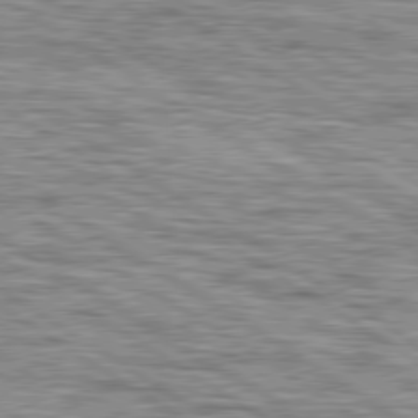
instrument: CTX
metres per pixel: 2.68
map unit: lApd
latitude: 79.5938
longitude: -49.9717
